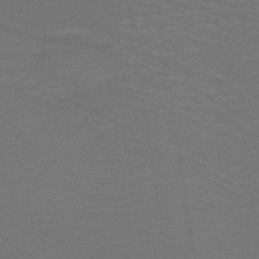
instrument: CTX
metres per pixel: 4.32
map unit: lHb
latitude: -38.1228
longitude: 58.5573
